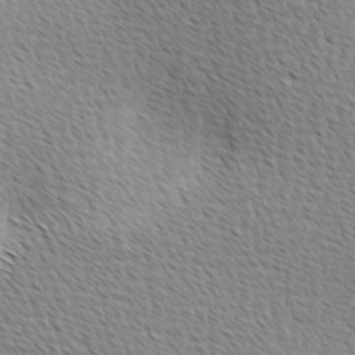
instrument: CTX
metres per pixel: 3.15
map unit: Ave
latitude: 9.7828
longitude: -107.4615
